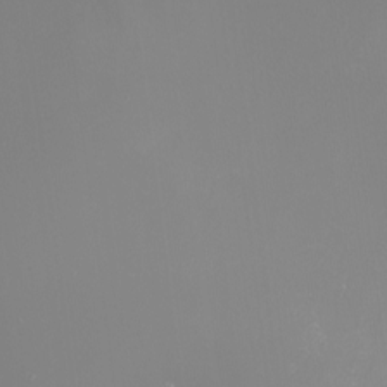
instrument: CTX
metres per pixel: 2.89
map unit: Nhu
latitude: -8.1417
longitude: -91.3482
